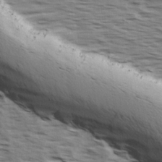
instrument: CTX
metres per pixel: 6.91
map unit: Ave
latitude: 15.1215
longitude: -103.1592
